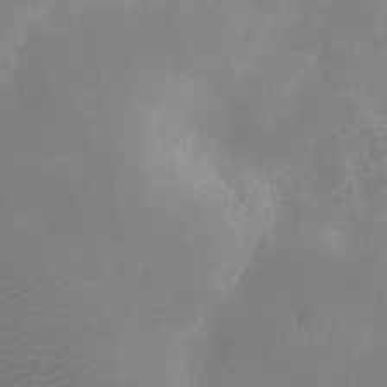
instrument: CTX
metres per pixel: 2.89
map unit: Ht
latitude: -11.0675
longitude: -22.9136
